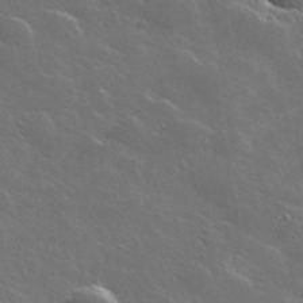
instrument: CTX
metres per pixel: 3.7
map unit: lHvf
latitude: 35.9339
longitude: -91.4426
